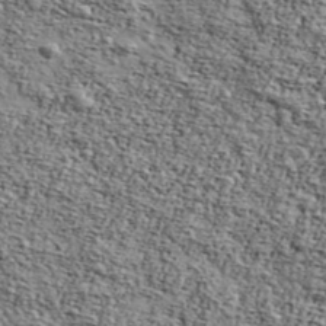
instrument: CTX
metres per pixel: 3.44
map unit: Ave
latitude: 42.4034
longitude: -110.0255
